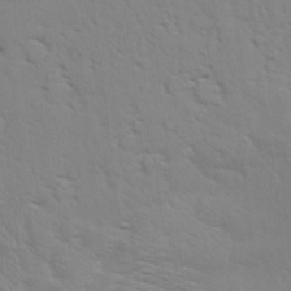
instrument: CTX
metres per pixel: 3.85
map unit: Aa
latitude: 9.3104
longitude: -135.5938
